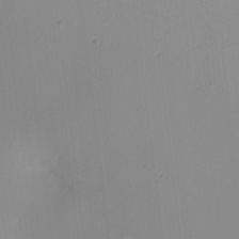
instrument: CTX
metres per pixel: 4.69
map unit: Nhu
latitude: -0.1606
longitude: -78.7247
